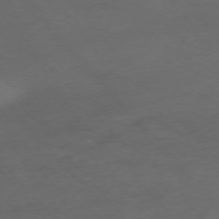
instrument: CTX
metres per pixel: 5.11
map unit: Ap
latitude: -75.8234
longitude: -65.9339
